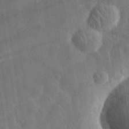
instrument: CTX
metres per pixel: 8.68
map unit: eHh
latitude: 31.6694
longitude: -78.0822
